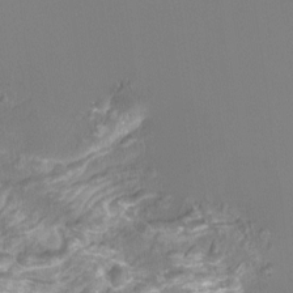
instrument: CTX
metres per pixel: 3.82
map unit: Htu
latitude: -12.4062
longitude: -70.4034
